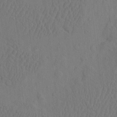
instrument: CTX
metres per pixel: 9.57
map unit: eHh
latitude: -2.9730
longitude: 18.6707
